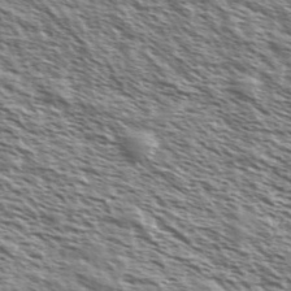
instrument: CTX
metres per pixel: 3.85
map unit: Ave
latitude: 37.5560
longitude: -111.5560
